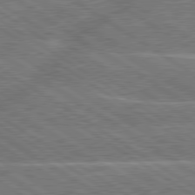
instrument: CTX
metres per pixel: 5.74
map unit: lApd
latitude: 79.8961
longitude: -145.7638
